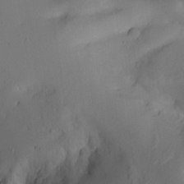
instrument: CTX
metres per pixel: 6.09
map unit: Aa
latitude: -7.4265
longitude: -78.1389
